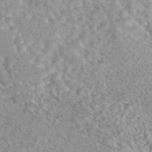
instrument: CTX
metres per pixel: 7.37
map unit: eAb
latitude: 44.2144
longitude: 108.8597
